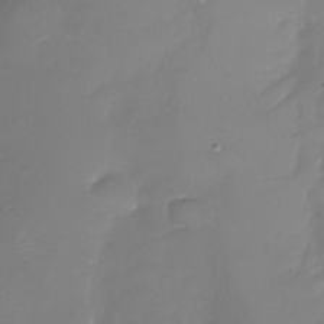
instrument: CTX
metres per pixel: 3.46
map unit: Nhu
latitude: -26.5762
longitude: -57.6127
